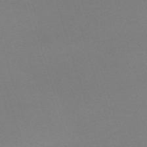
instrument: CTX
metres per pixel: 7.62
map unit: eHh
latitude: -62.6896
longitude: 48.9164
